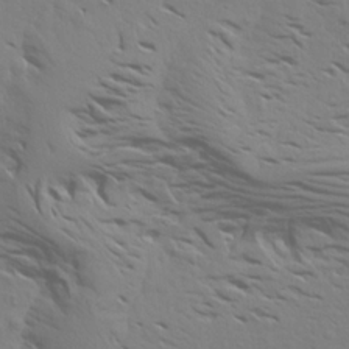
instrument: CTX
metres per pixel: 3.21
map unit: Aa
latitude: 18.2522
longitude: -144.8758
